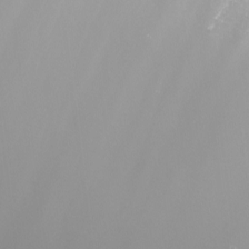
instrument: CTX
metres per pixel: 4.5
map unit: Nhu
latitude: -7.3509
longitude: -76.0255
